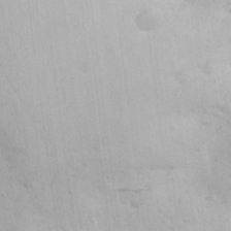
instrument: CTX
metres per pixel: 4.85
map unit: Ave
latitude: 22.9703
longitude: -136.7624
